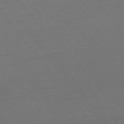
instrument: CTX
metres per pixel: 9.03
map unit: Ap
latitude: -75.5022
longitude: -94.5924
